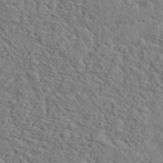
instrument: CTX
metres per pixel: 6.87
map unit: lHvf
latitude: 36.8380
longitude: -87.4993
